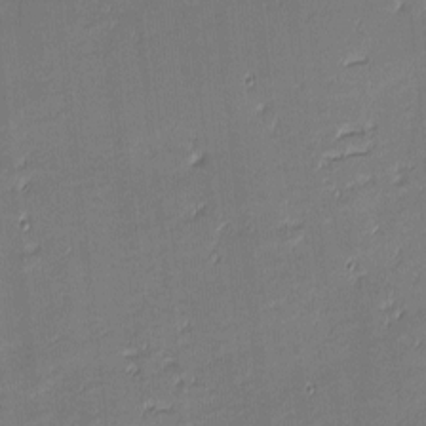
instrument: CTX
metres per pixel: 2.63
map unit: eHh
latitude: -3.5210
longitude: -82.3845
